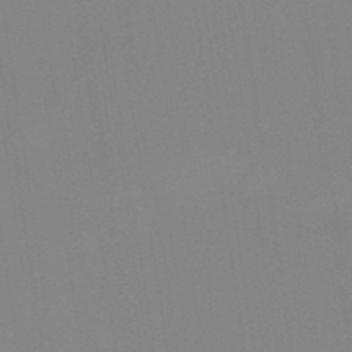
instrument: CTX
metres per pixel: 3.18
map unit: lHb
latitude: -49.1054
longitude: 67.4265
